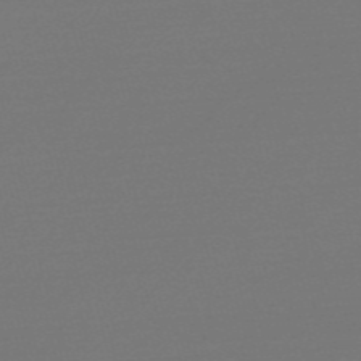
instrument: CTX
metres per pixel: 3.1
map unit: Nve
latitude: -57.1431
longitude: 62.6707
